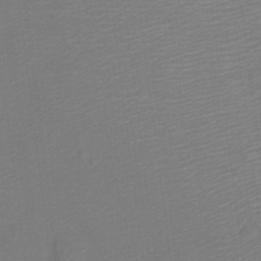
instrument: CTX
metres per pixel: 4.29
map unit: Ht
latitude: -11.7667
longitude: -23.6694
